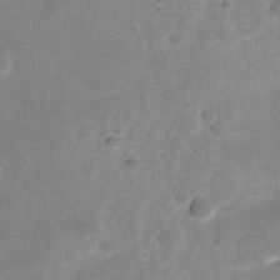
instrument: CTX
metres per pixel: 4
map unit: Hve
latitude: -31.4643
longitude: 93.0297
